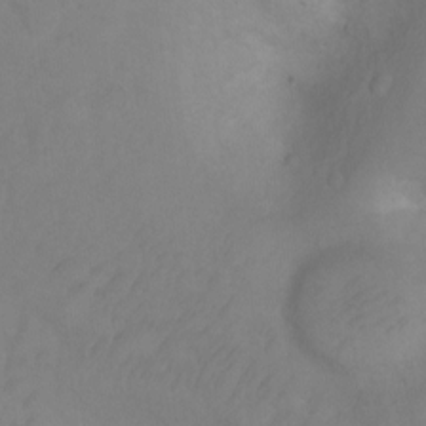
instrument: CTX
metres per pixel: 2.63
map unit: Hto
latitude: 2.6868
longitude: -35.4804
